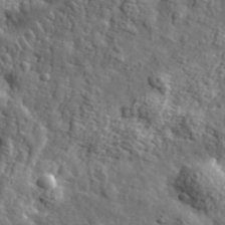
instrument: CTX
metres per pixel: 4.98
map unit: eHh
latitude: 35.7638
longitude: -80.4979
